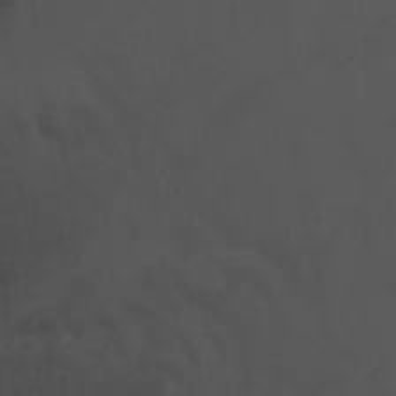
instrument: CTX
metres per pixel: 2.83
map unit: Ht
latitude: 2.0444
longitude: -27.1781
